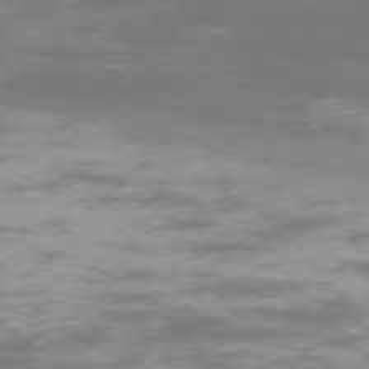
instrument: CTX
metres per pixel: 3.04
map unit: Ap
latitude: -75.3888
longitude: -76.4979
